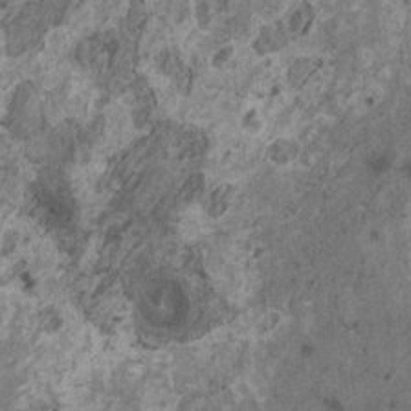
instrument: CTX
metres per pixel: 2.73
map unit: HNhu
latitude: 0.6490
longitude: 4.8597
